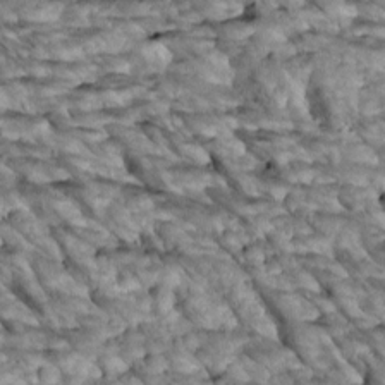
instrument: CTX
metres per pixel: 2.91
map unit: Htu
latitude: 2.4223
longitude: 143.5777
